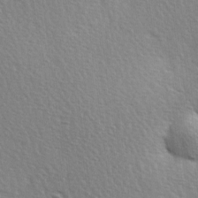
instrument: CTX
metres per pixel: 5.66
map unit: Hve
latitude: 2.8191
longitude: -124.1011
